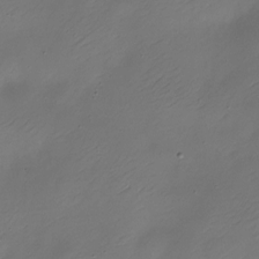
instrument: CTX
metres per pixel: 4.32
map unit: Nhe
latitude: -19.4832
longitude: 145.2565
